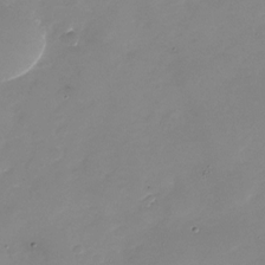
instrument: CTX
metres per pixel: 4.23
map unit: Nhu
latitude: -28.7085
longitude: -66.0444
